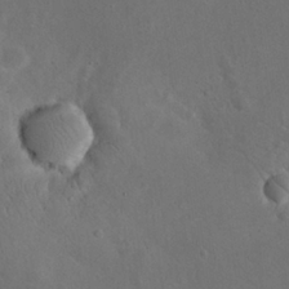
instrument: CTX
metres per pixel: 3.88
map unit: eHh
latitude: 24.5167
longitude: -67.5371
